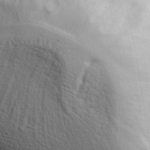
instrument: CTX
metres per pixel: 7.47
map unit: lHvf
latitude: 35.5560
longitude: -86.1200
